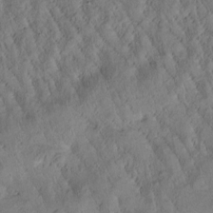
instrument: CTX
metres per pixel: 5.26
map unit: Htu
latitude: 0.4223
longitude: 175.8989
